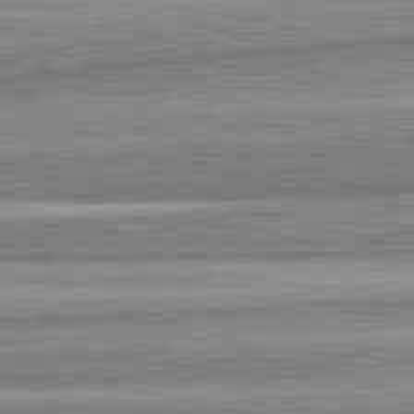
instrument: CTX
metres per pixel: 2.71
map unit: lApd
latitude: 82.5356
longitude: 167.0297
